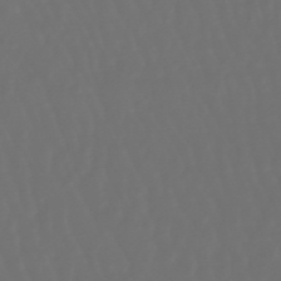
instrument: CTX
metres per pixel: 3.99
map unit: lHb
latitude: -47.9745
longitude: 79.6910
